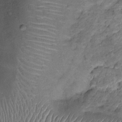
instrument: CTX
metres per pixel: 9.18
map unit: Ht
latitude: 13.9150
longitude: -40.4601
